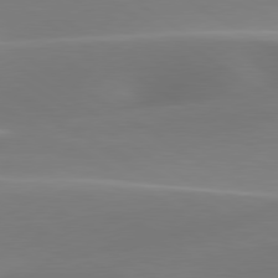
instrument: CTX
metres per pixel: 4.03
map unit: lApd
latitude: 79.8017
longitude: -92.9324
